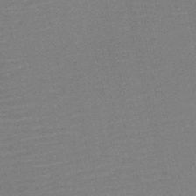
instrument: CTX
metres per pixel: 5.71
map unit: HNb
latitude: -52.2361
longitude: -47.7639
